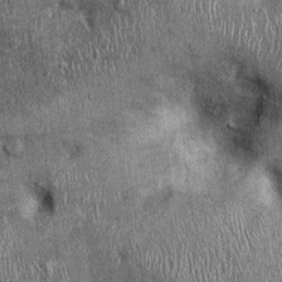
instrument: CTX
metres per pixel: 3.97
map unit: Ht
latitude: -0.2551
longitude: -13.0459
